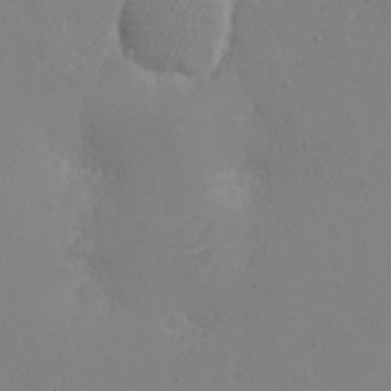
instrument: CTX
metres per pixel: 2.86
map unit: eHh
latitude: -2.9352
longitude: -74.8569
